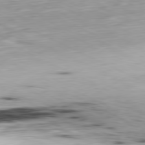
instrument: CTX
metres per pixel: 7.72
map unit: Ap
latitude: -81.1431
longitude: -69.8206
